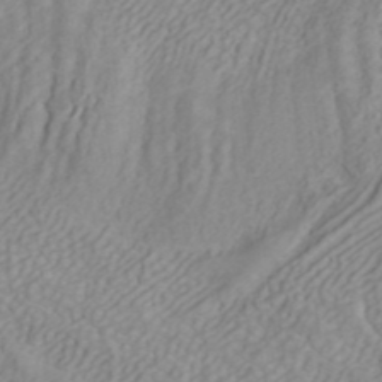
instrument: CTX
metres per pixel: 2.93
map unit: ANa
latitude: 40.0444
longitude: 34.0661
